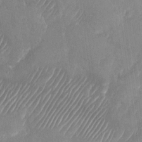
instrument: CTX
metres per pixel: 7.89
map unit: Nhu
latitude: -27.8044
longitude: -62.9703
